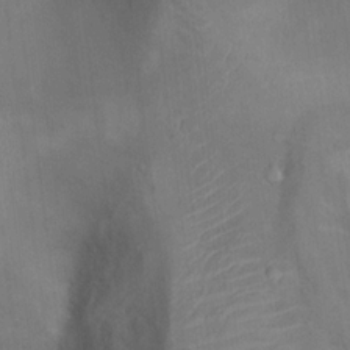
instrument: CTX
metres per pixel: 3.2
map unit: Ht
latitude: 13.4993
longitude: -41.4237
